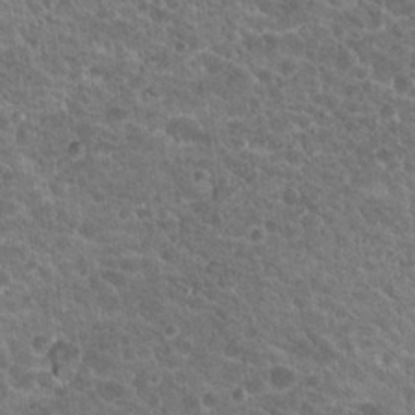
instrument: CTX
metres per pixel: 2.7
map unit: Hto
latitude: 19.5749
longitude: -33.9906
